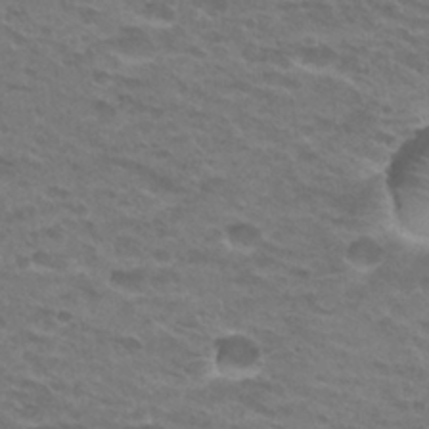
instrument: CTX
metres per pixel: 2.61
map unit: Hto
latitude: 25.8772
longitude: -29.7638
